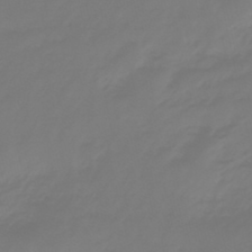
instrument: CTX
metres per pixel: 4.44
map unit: eHb
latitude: -46.7085
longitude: 82.5007
